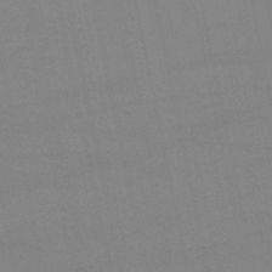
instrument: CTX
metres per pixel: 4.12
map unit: lHb
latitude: -46.1228
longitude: 58.7463
